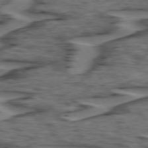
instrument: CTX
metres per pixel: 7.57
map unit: lApd
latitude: 74.5357
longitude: -70.8191
